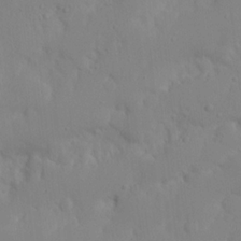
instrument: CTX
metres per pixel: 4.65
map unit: Nhu
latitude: 21.0837
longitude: -73.4616
